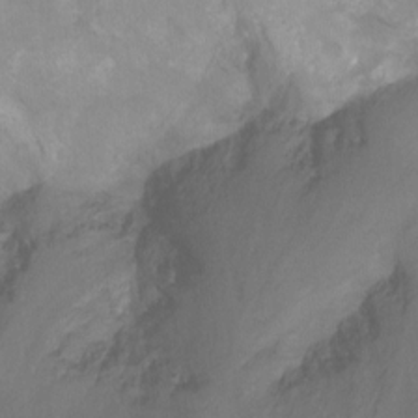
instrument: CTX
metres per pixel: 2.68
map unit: Ht
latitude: -14.5574
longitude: -56.3089
